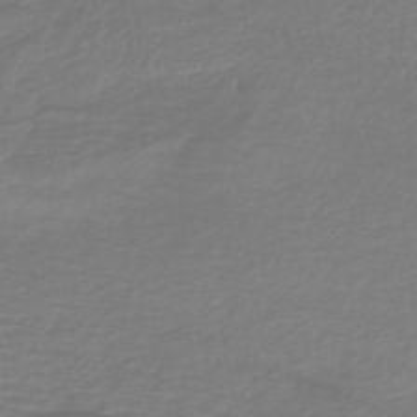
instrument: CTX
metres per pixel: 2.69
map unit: lHb
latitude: -40.6329
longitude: 71.8800
